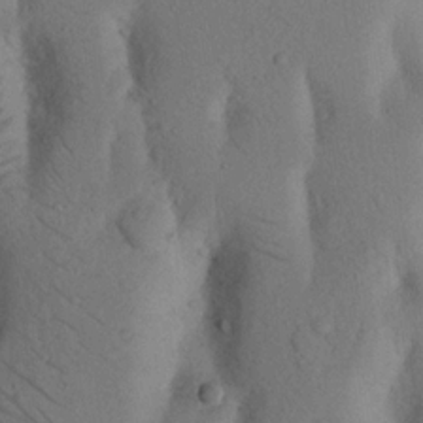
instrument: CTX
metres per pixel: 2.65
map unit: Nhu
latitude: 18.4790
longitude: -75.8583
